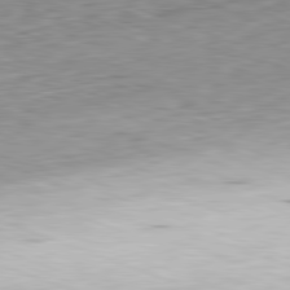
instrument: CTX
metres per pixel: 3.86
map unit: Hpe
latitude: -82.2361
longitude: 15.8234
